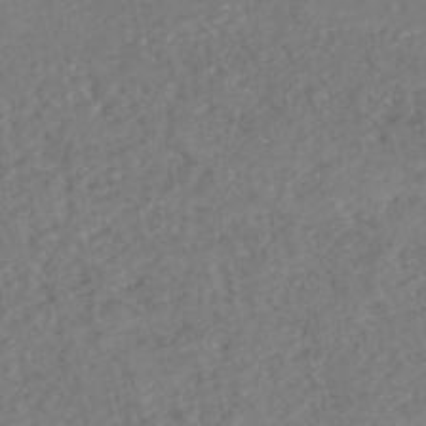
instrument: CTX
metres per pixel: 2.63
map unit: HNhu
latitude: -47.2187
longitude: 97.1053
